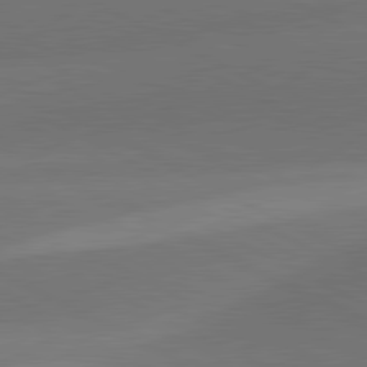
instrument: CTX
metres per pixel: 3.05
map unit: lApd
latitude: 81.1970
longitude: 129.4832
